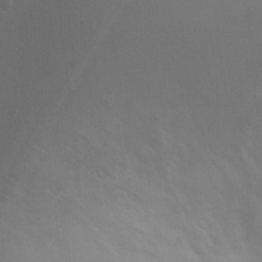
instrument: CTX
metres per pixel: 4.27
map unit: Ht
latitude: -4.5951
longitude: -24.6112
